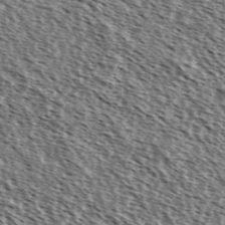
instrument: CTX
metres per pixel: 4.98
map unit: Ave
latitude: 37.3104
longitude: -111.9906
